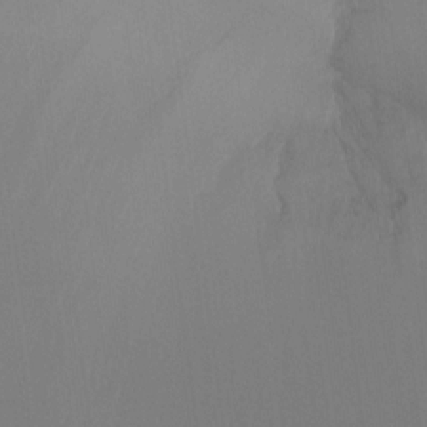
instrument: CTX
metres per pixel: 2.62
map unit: Ht
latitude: -15.5777
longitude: -48.7435
